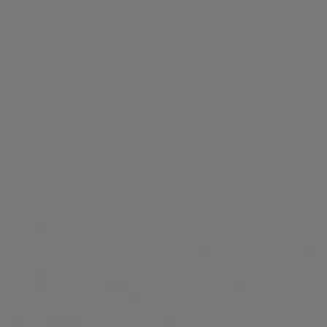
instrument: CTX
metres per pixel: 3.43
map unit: Hpe
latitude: 78.2334
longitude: -163.8395
